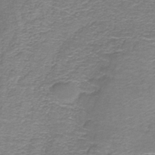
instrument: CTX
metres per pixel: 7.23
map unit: HNb
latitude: -36.9163
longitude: 50.9731
